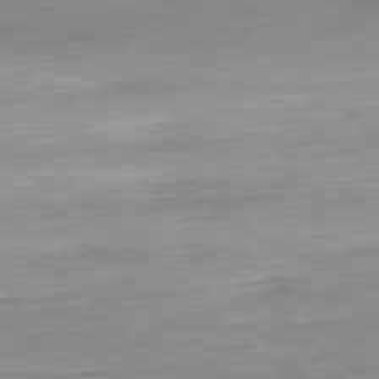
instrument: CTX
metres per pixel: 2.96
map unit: Ap
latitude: -81.2943
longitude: -67.9717
